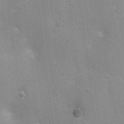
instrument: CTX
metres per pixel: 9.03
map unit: Nhu
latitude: 1.6505
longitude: -16.4412
